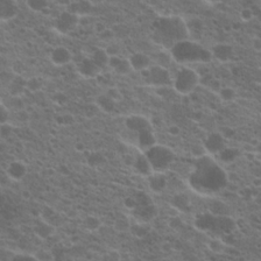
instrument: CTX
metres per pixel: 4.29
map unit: Hto
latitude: 20.5546
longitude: -36.3656
